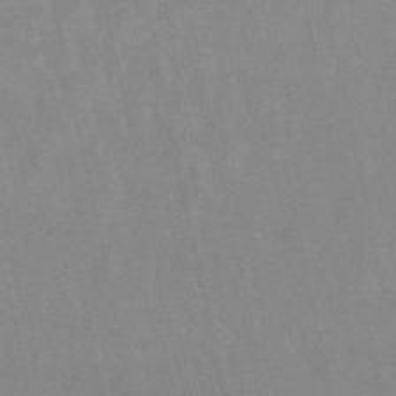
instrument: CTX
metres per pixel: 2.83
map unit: lHb
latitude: -48.6141
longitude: 73.1053
